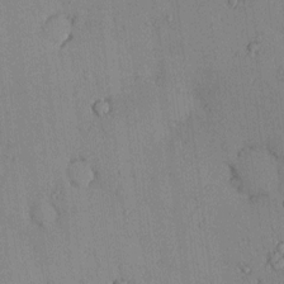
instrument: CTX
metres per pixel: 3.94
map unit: eHh
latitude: 0.3089
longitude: 17.6344
